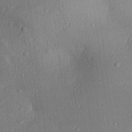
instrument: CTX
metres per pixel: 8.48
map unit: Aa
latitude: 29.7638
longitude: -137.0081
